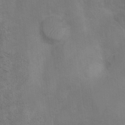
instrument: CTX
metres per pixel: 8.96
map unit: Ht
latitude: 4.1956
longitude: -28.2333
